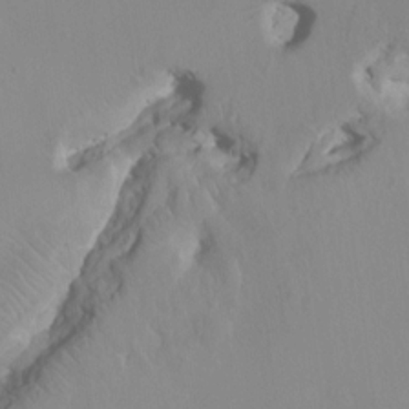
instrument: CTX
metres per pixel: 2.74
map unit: HNhu
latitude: 6.5546
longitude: -4.0255
